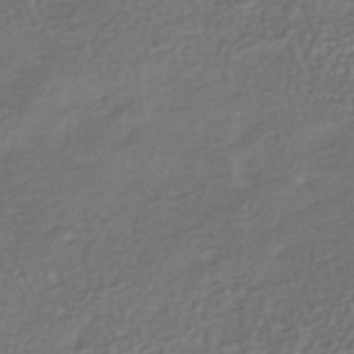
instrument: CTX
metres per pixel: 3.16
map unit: HNhu
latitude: -42.5006
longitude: 94.8597
